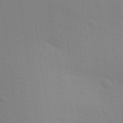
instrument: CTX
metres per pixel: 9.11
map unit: Aa
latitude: 25.7260
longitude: -145.8583
